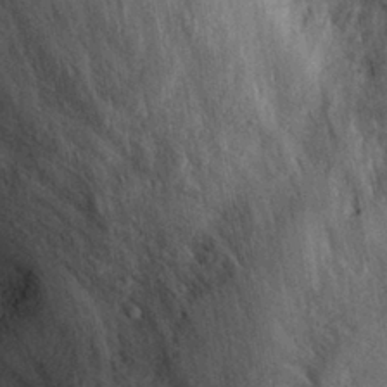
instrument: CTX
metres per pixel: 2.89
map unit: eHh
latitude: 28.8191
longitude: -74.2712
